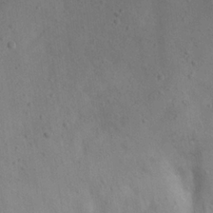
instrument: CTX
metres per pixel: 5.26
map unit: eHh
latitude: 23.8583
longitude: -68.3467
